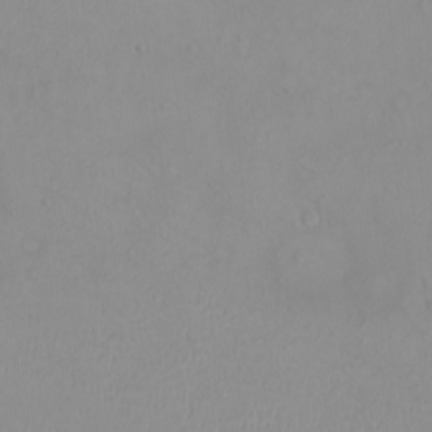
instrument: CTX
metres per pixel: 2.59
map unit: eHh
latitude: -9.9367
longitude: -68.2333
